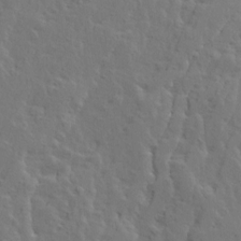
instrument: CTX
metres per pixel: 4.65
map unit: Ave
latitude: 14.3657
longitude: -135.5371
